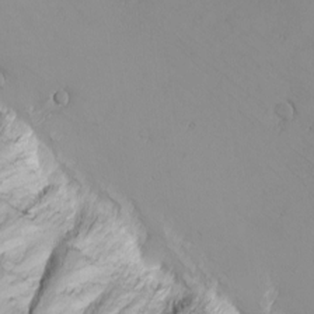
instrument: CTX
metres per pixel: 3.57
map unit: eHh
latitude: -8.4818
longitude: -69.5938
